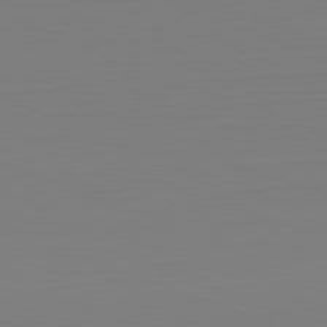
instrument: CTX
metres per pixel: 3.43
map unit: Hpe
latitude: -82.0472
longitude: 8.3117
